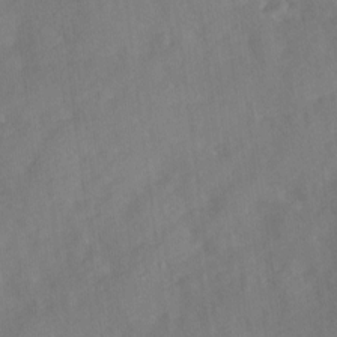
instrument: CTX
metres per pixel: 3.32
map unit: Ave
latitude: 10.6869
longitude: -102.5546
